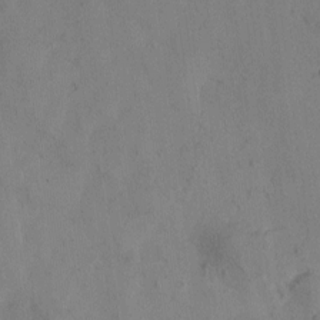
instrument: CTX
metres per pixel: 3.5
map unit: Htu
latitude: -3.3698
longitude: -176.3656
